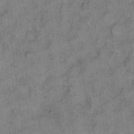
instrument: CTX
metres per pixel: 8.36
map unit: eHh
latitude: 10.5924
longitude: -63.7639
